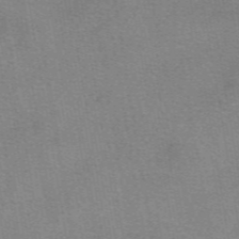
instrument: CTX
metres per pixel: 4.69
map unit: eAb
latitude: 49.7450
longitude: 105.7099
